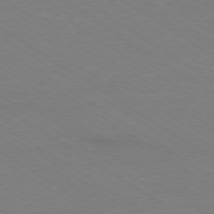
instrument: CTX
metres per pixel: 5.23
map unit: Ap
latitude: -79.0486
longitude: -84.7435
